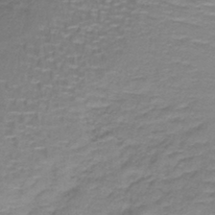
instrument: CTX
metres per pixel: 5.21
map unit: lHb
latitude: -41.5966
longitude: 58.6896
